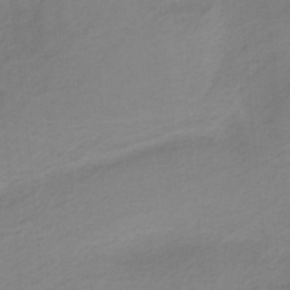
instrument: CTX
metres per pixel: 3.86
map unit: HNb
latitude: -36.5951
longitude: 55.9178
